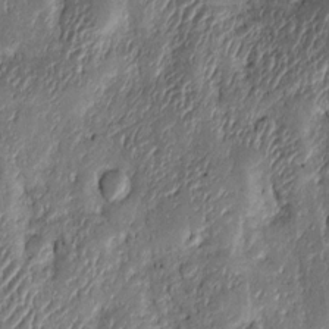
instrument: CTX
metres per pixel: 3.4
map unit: Htu
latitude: 0.4412
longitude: 148.2929
